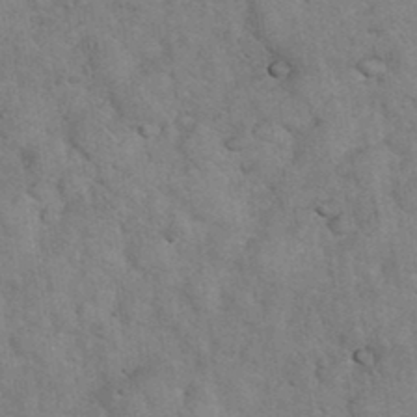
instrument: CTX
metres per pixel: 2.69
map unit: eHh
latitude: 36.3279
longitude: -64.4601
